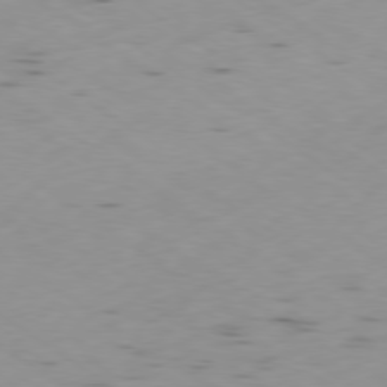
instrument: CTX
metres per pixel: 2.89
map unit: Ap
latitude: -79.3131
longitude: -72.3657
